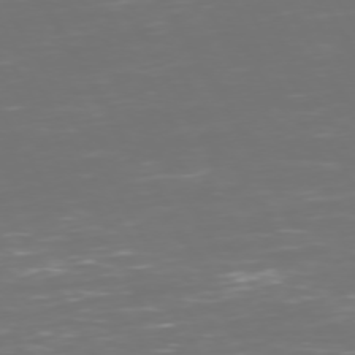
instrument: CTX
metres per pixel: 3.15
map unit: Hpe
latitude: 72.3279
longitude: -126.2901
